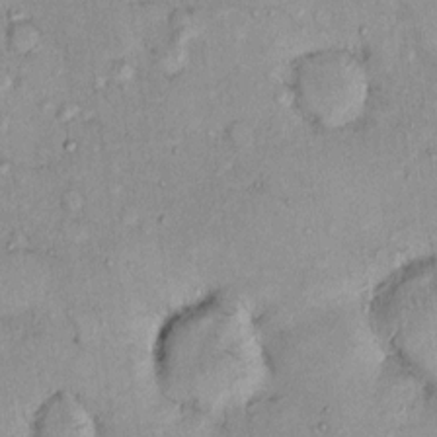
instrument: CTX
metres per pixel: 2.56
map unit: eHh
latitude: -0.1417
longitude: 16.7464
